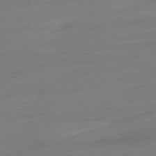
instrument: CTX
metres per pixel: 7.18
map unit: Ap
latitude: -78.6707
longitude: -98.5734
